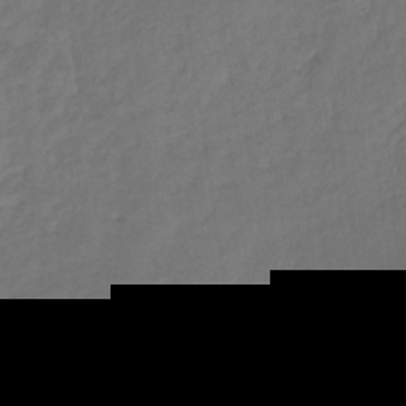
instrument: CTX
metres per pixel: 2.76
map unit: lHb
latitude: -37.5966
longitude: 69.4454
